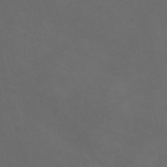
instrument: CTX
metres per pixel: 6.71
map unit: Nve
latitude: -58.8030
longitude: 59.7099
